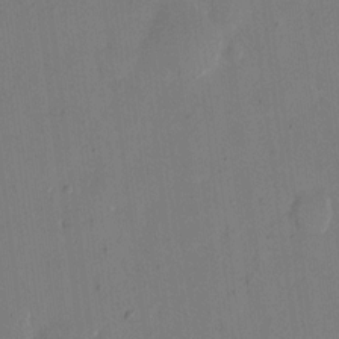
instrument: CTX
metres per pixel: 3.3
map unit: eHh
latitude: 11.1970
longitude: -69.2726
